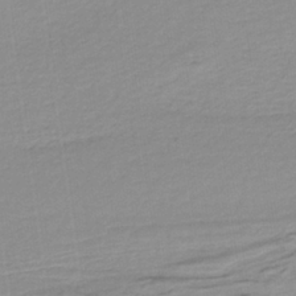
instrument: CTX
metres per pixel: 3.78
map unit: lHb
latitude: -36.0850
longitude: 58.9919
